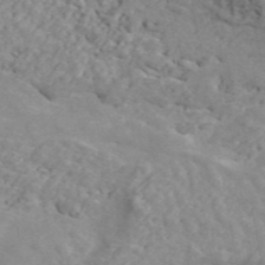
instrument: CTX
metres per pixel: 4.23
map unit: ANa
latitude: 45.0269
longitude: 26.7652
